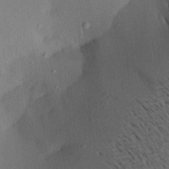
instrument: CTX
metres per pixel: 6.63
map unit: Aa
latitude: 20.2523
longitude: -147.0837
